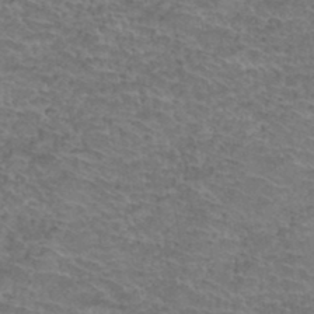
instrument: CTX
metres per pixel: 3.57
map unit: Hto
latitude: 37.7828
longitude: -42.1389
